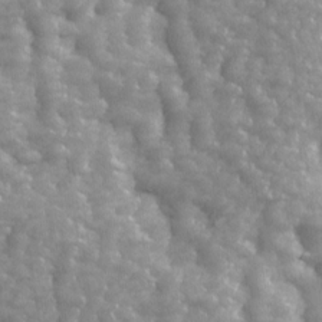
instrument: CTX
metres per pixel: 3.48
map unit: Ave
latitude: 13.7828
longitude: -105.0081
